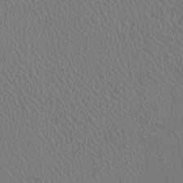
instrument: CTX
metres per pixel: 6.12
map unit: HNhu
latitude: -0.8408
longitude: -1.1025
